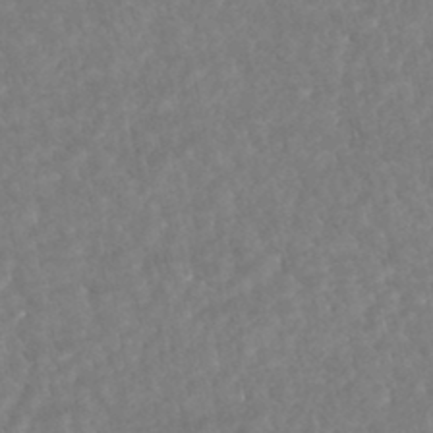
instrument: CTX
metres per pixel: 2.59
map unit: HNhu
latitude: -45.8233
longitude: 97.1053
